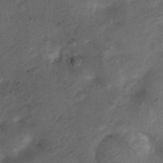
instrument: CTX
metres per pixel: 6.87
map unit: Nhu
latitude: 6.1767
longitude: -22.8191
